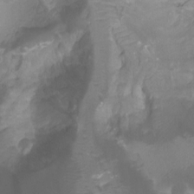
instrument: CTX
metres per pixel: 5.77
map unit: Ht
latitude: -1.1432
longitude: -18.8191
